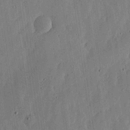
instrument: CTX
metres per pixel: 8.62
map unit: lHvf
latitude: 19.4993
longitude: -114.5356
